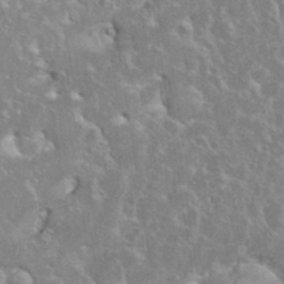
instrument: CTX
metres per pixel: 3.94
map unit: eHh
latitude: 35.9906
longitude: -61.4804
